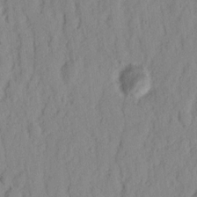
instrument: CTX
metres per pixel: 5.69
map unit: Nhu
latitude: 16.1200
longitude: -73.6694
